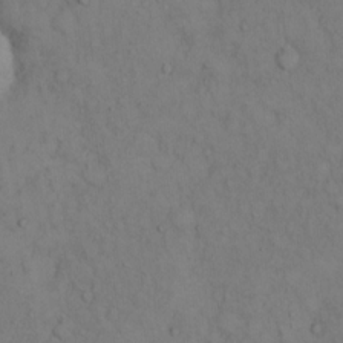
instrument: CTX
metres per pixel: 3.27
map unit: Hto
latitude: 13.1592
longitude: -61.6505
